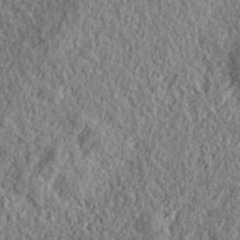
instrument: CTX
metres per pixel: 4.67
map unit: eHh
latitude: 37.9339
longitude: -81.5560
